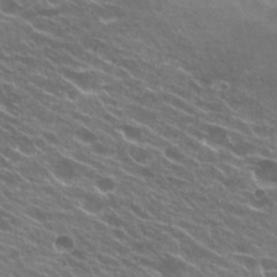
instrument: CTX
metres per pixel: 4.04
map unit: Hto
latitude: 24.1011
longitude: -37.4238
